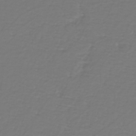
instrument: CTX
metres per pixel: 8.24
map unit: eHh
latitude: -43.0486
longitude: -33.3104
